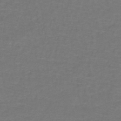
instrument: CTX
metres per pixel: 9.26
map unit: lHb
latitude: -43.4643
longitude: 56.6896
